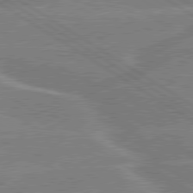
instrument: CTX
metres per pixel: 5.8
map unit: lApd
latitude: 79.4805
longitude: -131.2915
